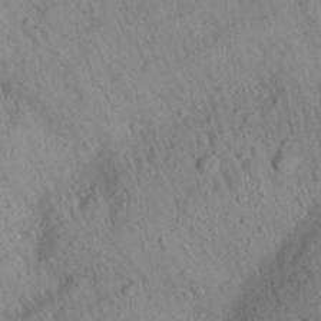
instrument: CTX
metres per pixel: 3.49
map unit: Aa
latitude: 27.5560
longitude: -142.0444
